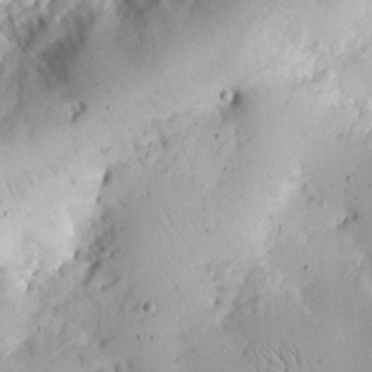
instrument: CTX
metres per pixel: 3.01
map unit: eHh
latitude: 19.2348
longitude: -68.4223
